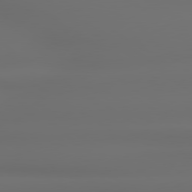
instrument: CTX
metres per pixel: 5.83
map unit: lApd
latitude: 79.4238
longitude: -138.4223
